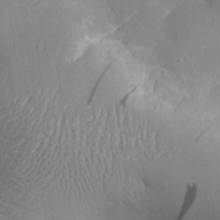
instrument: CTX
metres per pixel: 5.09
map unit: Aa
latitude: 29.5371
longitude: -131.8395
